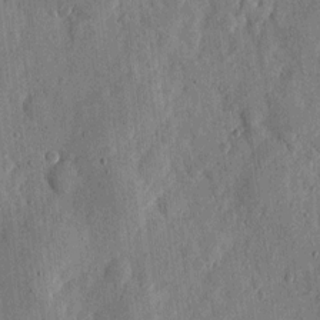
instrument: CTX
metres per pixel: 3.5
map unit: eHh
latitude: 5.7261
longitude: -71.7827
